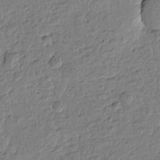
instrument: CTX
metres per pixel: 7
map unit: Htu
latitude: -0.4440
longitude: -176.8758
